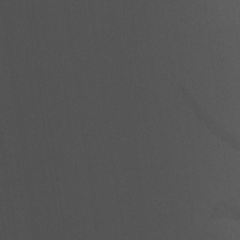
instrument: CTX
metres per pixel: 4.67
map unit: lHvf
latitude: 22.4979
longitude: 141.3698
